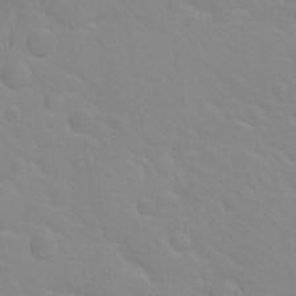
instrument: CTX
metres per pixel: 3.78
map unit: Hto
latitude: 20.0444
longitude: -33.2159
